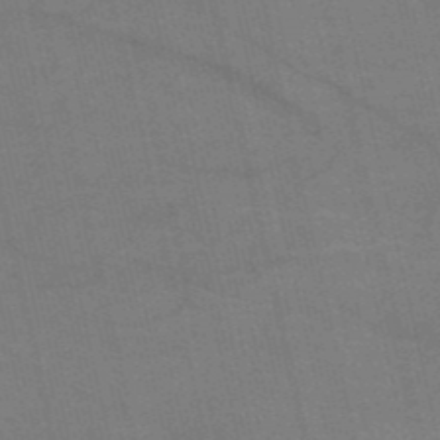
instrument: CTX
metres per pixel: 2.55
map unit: HNb
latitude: -53.4076
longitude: -46.8758
